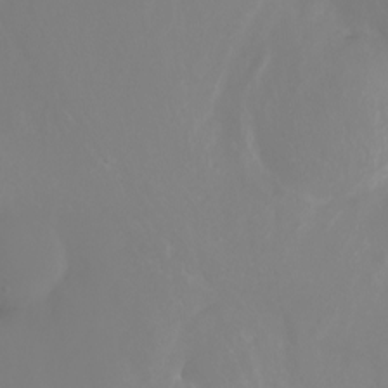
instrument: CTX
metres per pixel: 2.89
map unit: Ht
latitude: -2.7463
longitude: -61.9717
